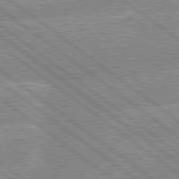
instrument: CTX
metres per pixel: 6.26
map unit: lApd
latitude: 79.3104
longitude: -156.2900
